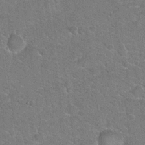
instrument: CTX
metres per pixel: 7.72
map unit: Hto
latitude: 20.7624
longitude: -49.0081
